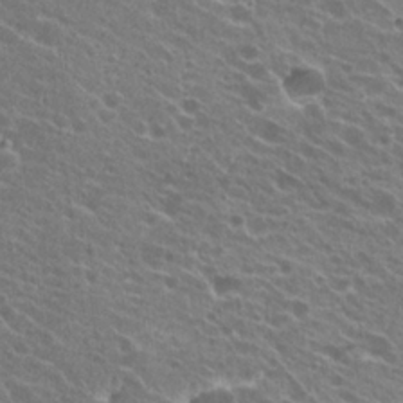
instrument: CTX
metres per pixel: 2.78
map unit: Hto
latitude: 23.0269
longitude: -38.7624
